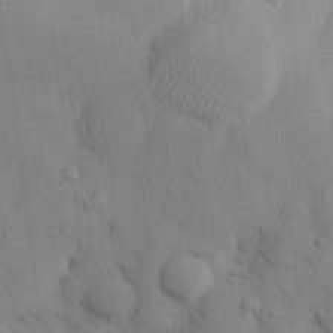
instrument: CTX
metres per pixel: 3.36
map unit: eHh
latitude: 26.4412
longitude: -75.4049
